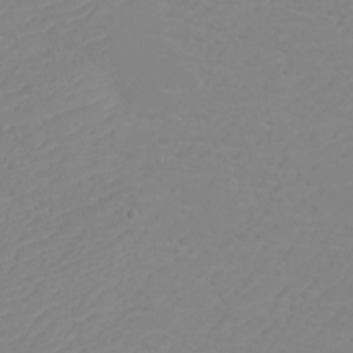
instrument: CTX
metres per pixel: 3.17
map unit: eHh
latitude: -6.0472
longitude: -85.4804
